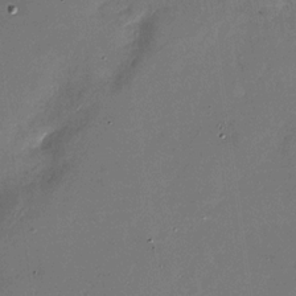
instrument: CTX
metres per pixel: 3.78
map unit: Nhu
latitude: -28.5574
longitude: -75.3671
